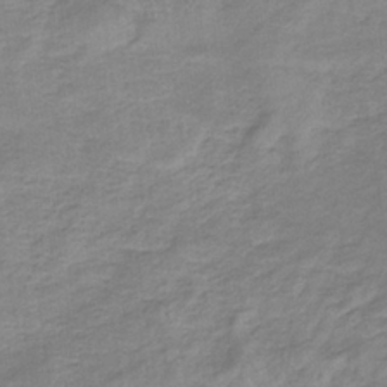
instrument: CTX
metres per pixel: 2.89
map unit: eHb
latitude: -33.4266
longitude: 68.7652
